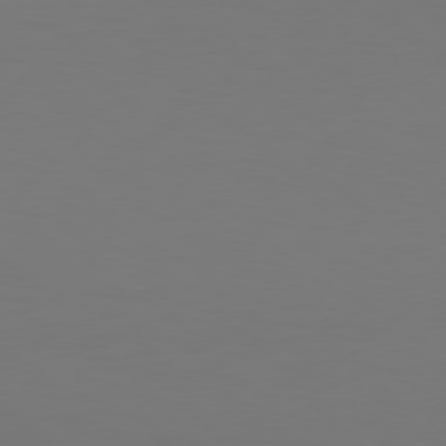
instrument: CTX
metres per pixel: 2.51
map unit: Hpe
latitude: 77.0647
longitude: -133.1025
